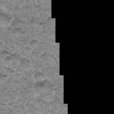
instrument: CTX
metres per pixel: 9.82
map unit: Hto
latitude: 35.1214
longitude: -47.4994
